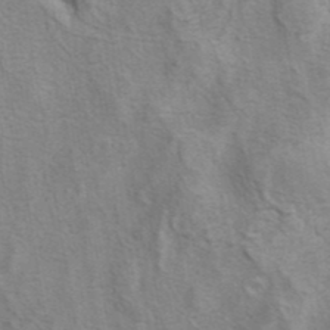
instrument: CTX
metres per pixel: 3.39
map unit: eAb
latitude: 40.8569
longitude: 105.8422
